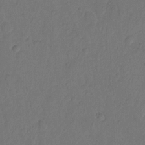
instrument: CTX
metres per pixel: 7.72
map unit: Hto
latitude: 7.8961
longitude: -61.5749
